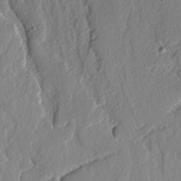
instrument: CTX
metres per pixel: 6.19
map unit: lAvf
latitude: -4.6329
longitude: -108.8947
